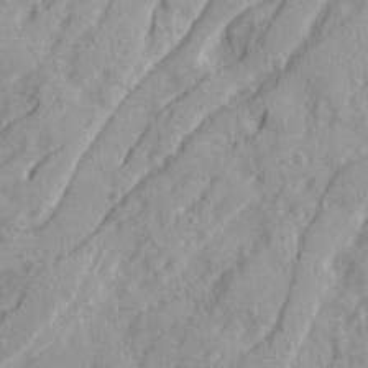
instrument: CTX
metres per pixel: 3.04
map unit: Ave
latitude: 21.6505
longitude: -130.7058
